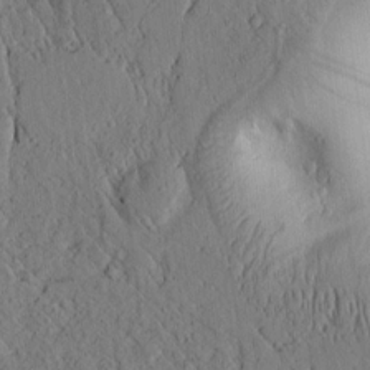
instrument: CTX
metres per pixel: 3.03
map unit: lAvf
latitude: 6.4979
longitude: 159.6154
